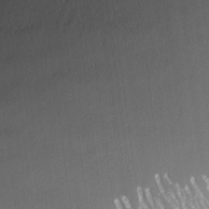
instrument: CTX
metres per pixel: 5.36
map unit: Nhe
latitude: -28.1417
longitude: -110.7058
